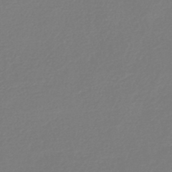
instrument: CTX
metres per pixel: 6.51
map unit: HNb
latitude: -44.5007
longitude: -42.2712
